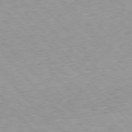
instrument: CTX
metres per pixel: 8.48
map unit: Ap
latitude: -76.5385
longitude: -89.9717
